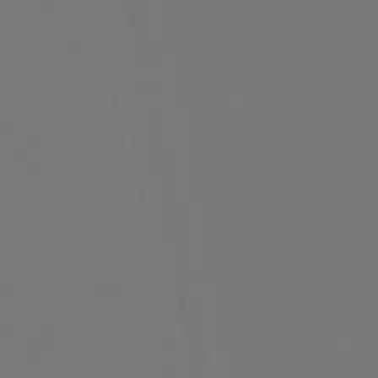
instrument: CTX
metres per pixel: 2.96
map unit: lHb
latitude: -47.7666
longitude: 69.2564
